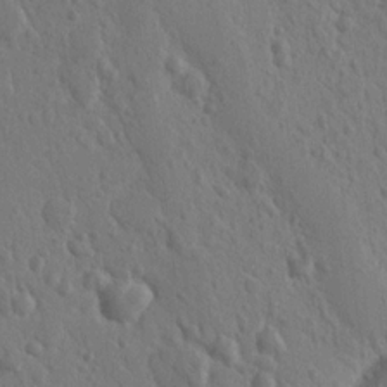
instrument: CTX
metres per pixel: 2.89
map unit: Nhu
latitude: 15.0837
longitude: -78.4034
